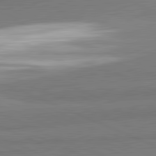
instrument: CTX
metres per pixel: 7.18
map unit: lApd
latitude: 82.0255
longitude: 174.6707
